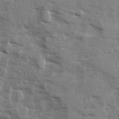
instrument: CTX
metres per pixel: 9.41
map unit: Ave
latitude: 12.8947
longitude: -101.9717
